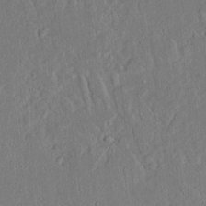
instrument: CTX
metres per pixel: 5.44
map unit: lAvf
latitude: 7.6694
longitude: 168.4440
